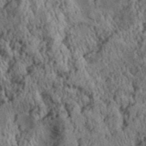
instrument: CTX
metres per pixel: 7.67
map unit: Aa
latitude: 30.4790
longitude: -137.2159
